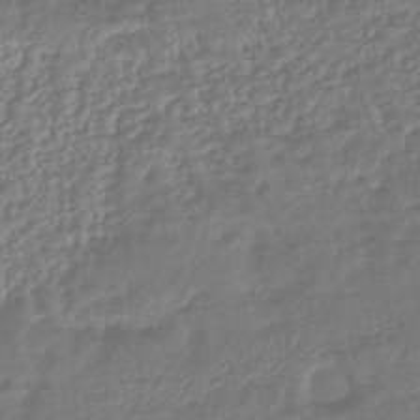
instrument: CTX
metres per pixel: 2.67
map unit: lHb
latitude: -42.7652
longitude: 69.1431
